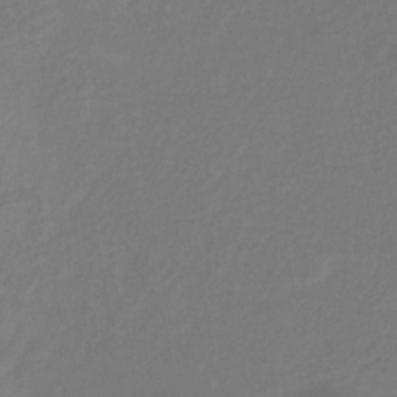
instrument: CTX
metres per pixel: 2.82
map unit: HNhu
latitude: -29.3132
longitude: 66.0472
